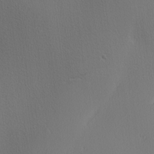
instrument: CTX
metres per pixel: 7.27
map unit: Hve
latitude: 3.0458
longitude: -121.0459
